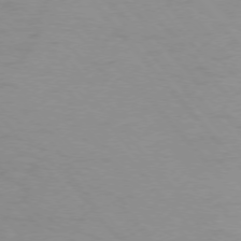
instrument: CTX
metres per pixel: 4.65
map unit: Ap
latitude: -76.1795
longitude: -70.5357
